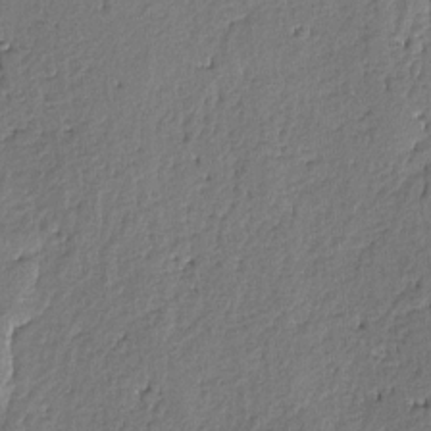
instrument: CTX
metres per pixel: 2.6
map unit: lAvf
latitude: -5.4643
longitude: -113.4426
